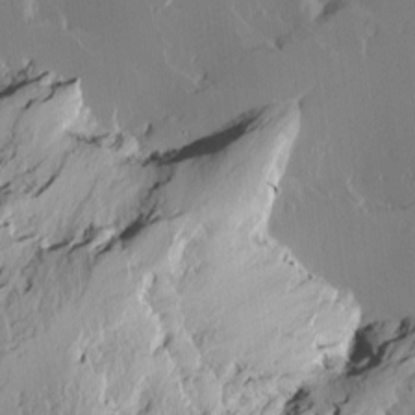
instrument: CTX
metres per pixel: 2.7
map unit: Htu
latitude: -3.0675
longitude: -178.3845
